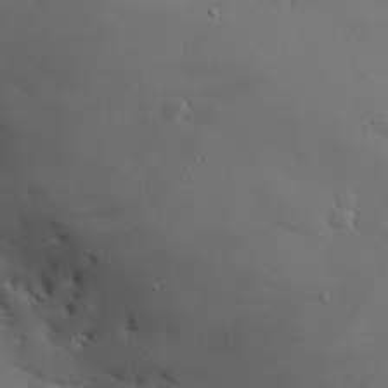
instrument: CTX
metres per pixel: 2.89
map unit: eHh
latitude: 29.0647
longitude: -82.4790
